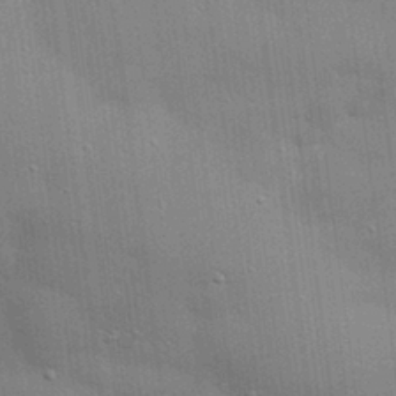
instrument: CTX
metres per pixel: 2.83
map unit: eHh
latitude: 28.4223
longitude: -82.7435
